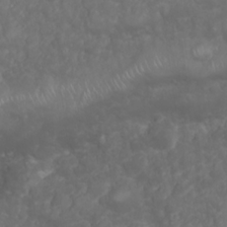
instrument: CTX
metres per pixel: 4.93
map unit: Nhu
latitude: 23.7261
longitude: -60.6868
